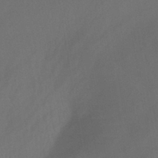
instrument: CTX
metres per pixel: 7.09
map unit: eHb
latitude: -43.9367
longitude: 85.2564
